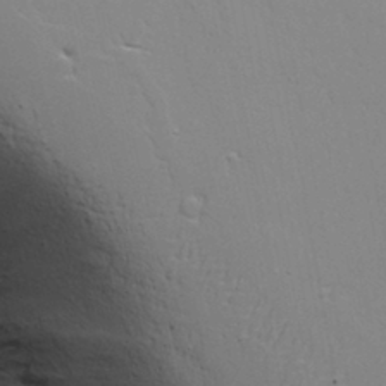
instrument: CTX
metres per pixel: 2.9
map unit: Aa
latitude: 19.7638
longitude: -125.7827
